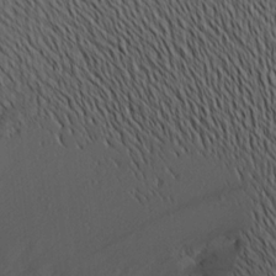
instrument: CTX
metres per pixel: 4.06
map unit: Aa
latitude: 20.4790
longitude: -145.9717
